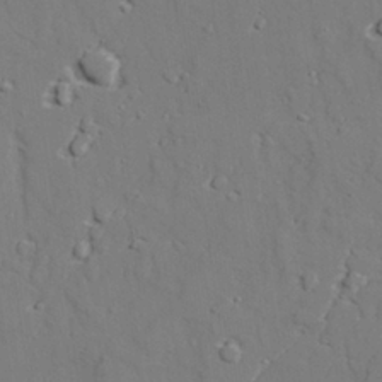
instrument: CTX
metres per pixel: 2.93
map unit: lAvf
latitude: 27.6505
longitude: -109.1214
